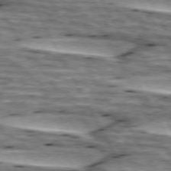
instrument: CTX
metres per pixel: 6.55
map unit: lApd
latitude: 74.2900
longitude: -55.4804
